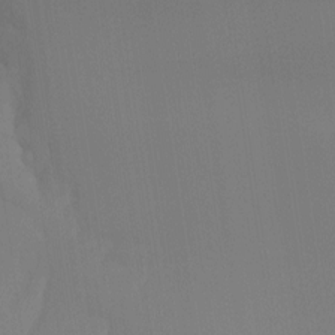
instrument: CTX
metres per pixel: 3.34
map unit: Ht
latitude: -16.1039
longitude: -50.5356
